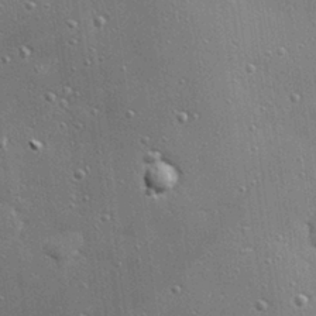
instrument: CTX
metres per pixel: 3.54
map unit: Hve
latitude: 28.3845
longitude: -90.9136
